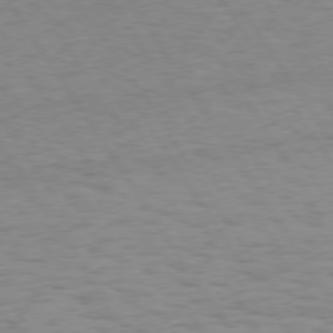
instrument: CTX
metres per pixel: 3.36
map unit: Hpe
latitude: 74.3656
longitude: -136.2712
